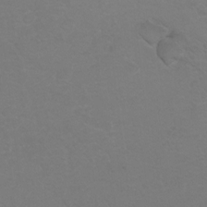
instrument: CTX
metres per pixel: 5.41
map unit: Hto
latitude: 6.4412
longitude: -30.8380
